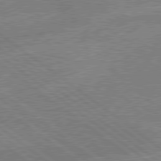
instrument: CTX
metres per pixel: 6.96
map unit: lApd
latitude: 79.2159
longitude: -144.3278
